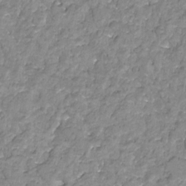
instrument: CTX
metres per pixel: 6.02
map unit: HNhu
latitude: -21.8800
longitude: 85.2376
